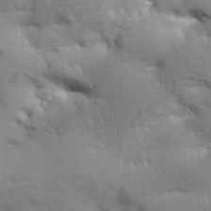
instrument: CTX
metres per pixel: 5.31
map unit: Aa
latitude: 33.5371
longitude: -143.7828
